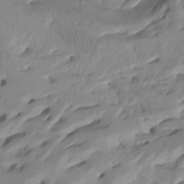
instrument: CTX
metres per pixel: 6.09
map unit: Nhu
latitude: -8.0661
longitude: -67.4237
